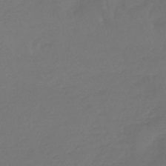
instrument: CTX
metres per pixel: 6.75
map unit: lHb
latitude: -45.4643
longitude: 69.0108
